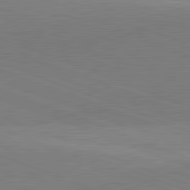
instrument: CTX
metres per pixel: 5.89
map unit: lApd
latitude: 81.9528
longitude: 136.2550
